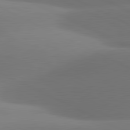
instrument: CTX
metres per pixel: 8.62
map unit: lApd
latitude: 81.1781
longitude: 131.8611
